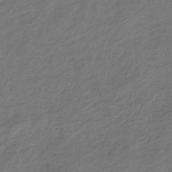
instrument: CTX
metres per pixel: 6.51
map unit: eHb
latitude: -30.0094
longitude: 69.4265
